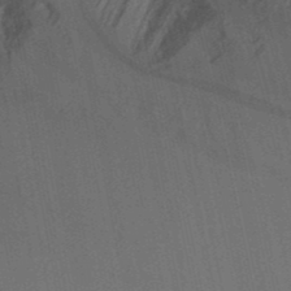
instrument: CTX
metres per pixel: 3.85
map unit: Ave
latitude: 23.1970
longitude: -136.3845
